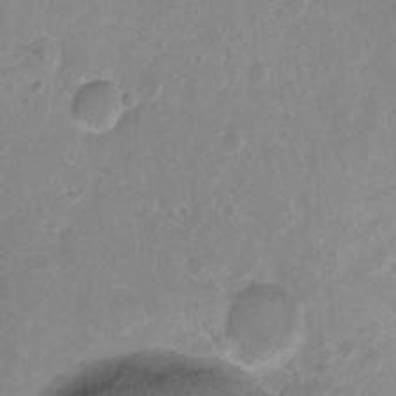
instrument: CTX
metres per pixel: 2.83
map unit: Hto
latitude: 2.2144
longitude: -33.1970
